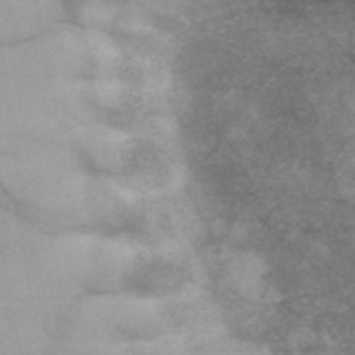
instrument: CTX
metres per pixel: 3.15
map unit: HNb
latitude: -48.7275
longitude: -40.7435
